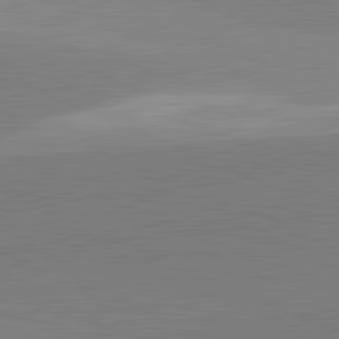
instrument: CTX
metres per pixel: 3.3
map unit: lApd
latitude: 82.0444
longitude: 139.1998
